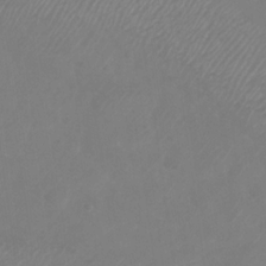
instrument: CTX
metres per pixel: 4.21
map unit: Nhu
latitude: -28.5952
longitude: -58.2334
